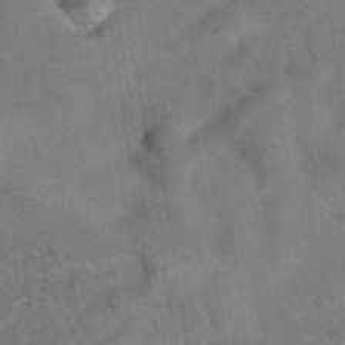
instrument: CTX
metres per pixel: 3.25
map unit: eAb
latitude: 34.7246
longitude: 110.8597
